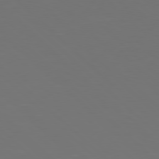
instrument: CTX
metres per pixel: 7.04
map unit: Hpe
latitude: 77.8394
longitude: -175.6505
